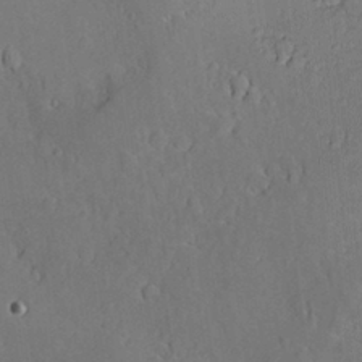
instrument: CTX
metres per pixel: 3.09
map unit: Hve
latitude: -9.1809
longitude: 175.1809
